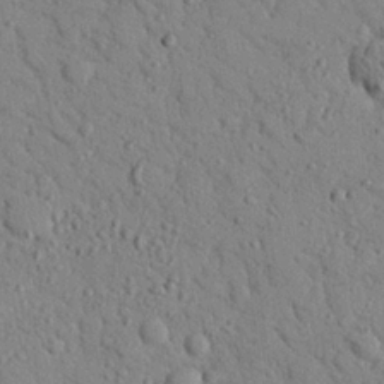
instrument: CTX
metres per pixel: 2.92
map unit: eHh
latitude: 25.7260
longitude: -77.0458
